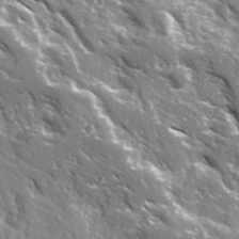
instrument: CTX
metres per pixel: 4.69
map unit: Ave
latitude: 16.3278
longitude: -130.7625
